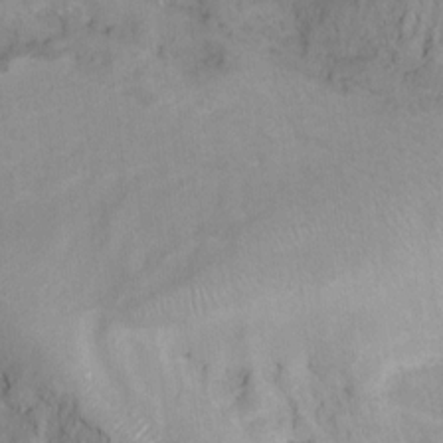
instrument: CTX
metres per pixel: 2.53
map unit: Hto
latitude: 6.7246
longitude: -36.3279
